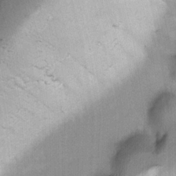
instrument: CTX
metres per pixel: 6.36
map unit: Ave
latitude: -0.7275
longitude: -113.6316
